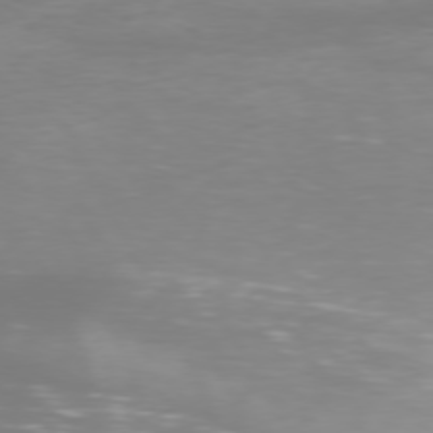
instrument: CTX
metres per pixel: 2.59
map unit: Hpe
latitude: 74.5924
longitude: -130.7247
